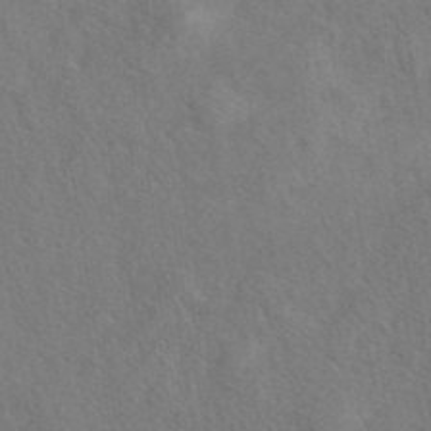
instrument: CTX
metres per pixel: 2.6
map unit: eAb
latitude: 42.2145
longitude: 111.1431
